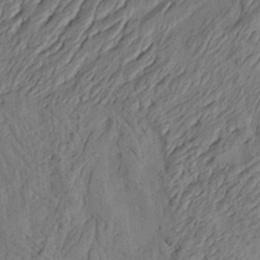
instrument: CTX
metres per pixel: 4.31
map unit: Aa
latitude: 26.8947
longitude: -130.4412
